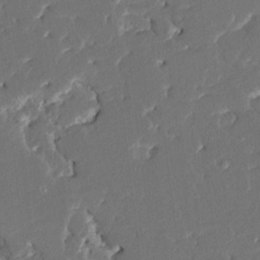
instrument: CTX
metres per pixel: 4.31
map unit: HNhu
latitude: 6.2711
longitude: -6.2334
